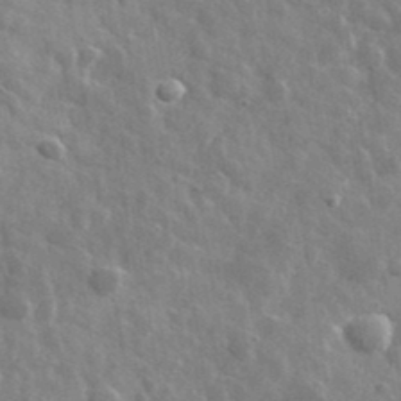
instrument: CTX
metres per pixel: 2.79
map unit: lHvf
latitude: 36.4412
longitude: -89.4427
